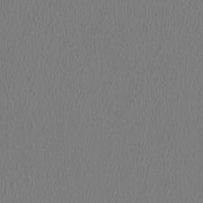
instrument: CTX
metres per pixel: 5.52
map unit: HNhu
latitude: -1.1620
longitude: -0.7246
